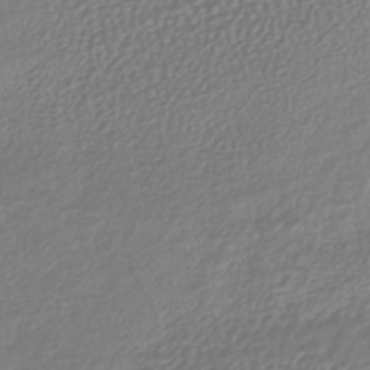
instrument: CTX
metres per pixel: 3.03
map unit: lHb
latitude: -43.5588
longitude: 72.1039
